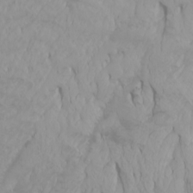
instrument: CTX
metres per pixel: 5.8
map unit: Htu
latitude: -4.7652
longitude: -88.7436
